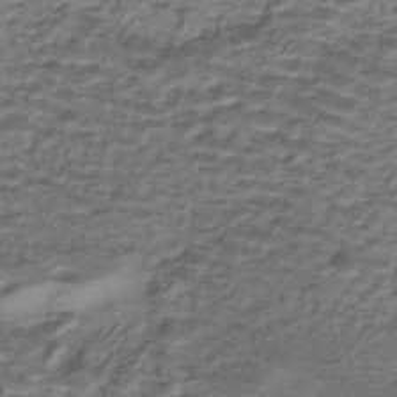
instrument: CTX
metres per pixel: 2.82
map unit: eHh
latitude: -43.2375
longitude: 119.8044
